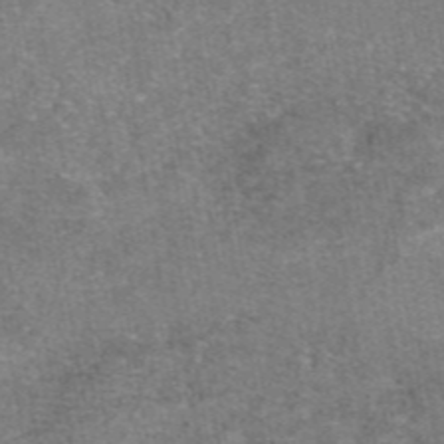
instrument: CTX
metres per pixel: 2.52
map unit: eAb
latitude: 46.9325
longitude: 102.7274
